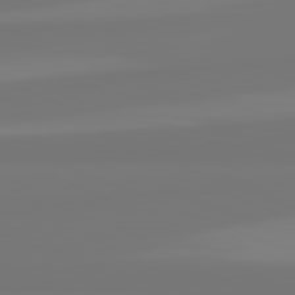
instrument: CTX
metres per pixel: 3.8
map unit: lApd
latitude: 81.8961
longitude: -177.0458
